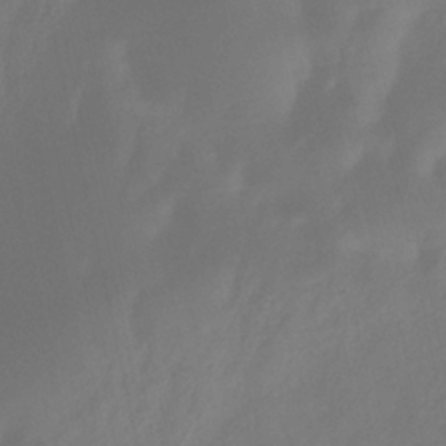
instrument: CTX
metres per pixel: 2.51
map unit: HNhu
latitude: -29.2754
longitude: 66.3495
